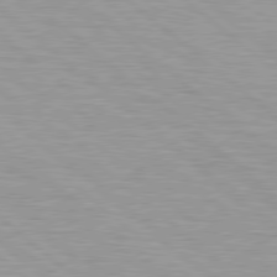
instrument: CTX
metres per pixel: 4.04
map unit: Hpe
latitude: 78.6869
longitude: -140.3845
